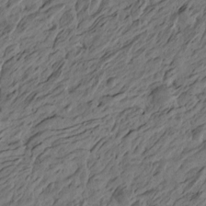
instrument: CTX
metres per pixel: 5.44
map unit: Htu
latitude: -6.1983
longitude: -179.4427
